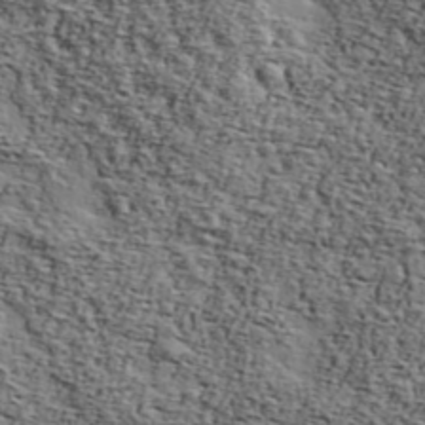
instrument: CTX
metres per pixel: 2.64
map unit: Ave
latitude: 43.2915
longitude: -110.2334
